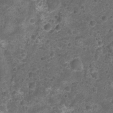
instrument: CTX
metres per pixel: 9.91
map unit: Nhu
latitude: 2.5545
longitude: -15.7450
